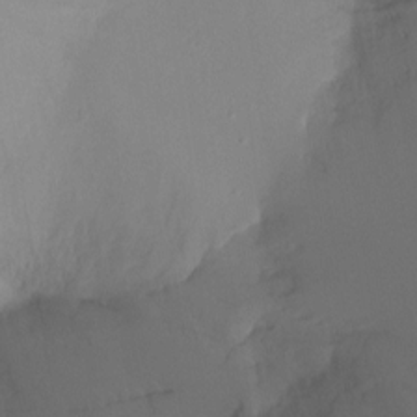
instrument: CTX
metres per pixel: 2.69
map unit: Ht
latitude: -8.3873
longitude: -30.2712
